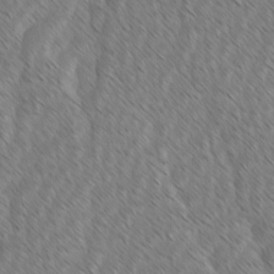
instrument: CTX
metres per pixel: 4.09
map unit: lAvf
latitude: -1.7856
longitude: -114.0822
